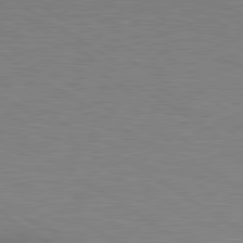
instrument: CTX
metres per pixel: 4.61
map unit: lApd
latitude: 80.1578
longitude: 126.8408
